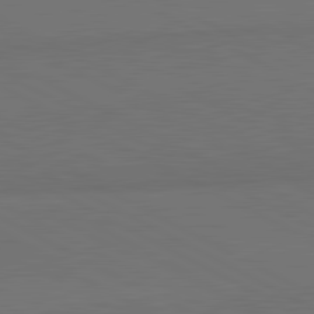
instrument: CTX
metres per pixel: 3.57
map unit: lApd
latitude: 81.8583
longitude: 159.4454
